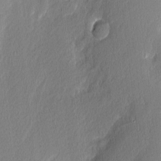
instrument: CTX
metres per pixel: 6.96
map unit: Nhu
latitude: 2.8758
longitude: -76.2333
